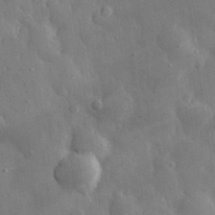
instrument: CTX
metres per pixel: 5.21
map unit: eHh
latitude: 29.4615
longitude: -79.1403
